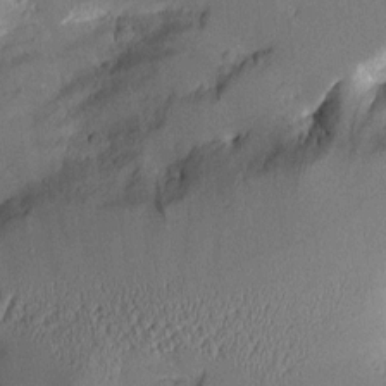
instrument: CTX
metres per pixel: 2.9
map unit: Aa
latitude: 12.0444
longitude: -126.8758
